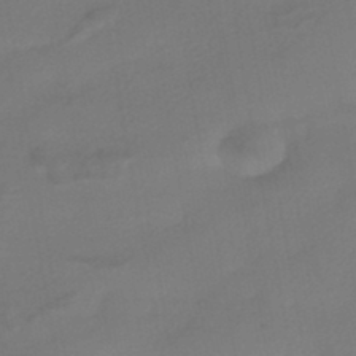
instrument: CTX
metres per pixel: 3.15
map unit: HNhu
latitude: -44.5007
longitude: 93.8611
